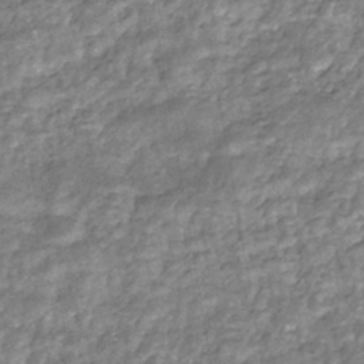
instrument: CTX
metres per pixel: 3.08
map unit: eHb
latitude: -35.6533
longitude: 76.5385
